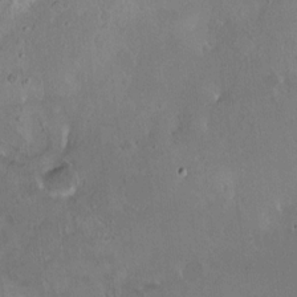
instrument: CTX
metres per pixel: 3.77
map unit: HNhu
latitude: 5.2915
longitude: 7.7855
